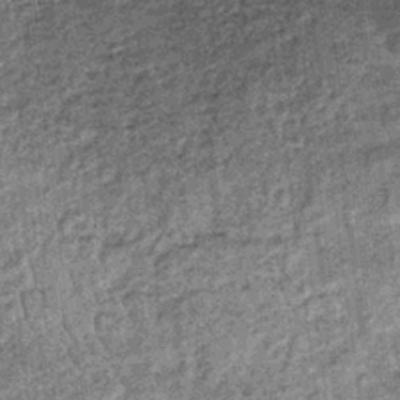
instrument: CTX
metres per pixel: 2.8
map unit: lHb
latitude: -36.8219
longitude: 66.2173
